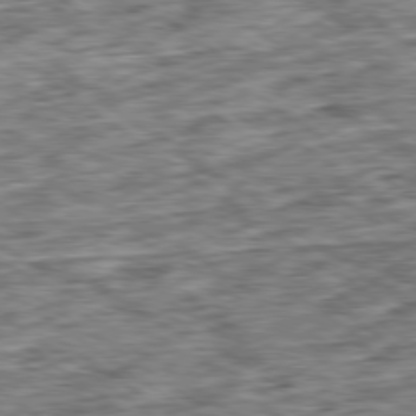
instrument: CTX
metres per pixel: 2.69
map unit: Ap
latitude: -79.5021
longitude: -75.8017
